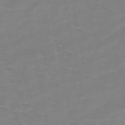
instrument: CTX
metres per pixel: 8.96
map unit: HNb
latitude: -49.1054
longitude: -47.3671
